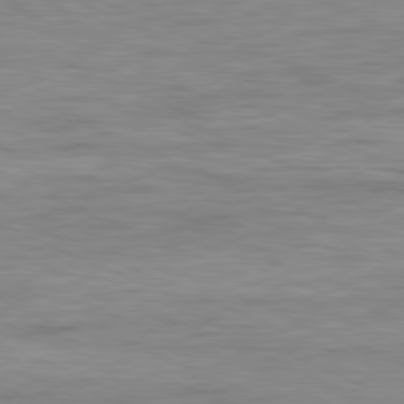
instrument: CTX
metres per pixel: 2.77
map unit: Ap
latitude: -81.8045
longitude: -74.9325
